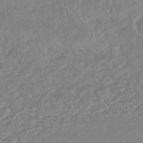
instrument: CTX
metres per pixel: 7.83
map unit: lHb
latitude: -44.3117
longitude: 80.0661
